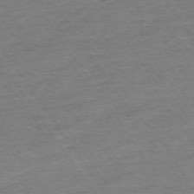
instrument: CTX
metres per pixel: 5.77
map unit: Ap
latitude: -74.2173
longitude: -83.2725
